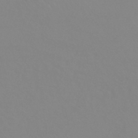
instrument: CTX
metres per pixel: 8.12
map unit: eHb
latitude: -44.1417
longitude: 81.5210
